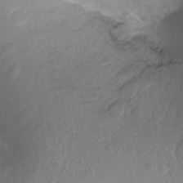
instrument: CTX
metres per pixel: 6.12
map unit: Nhu
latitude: -12.1417
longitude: -35.9150
